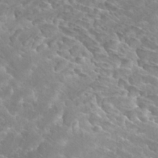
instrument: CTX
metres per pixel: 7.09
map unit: Hto
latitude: 28.2144
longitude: -40.1955
